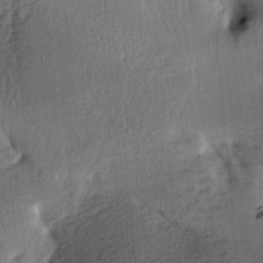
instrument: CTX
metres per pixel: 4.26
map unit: lAa
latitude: -8.0094
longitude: -124.9891
